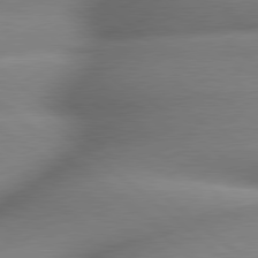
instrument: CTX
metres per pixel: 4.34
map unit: lApd
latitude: 79.6883
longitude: -163.7828
